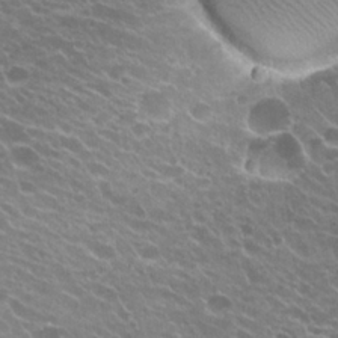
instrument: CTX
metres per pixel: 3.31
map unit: Hto
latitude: 22.9325
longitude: -38.7246
